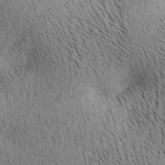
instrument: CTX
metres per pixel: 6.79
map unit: lAa
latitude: 10.6302
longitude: -107.8016
